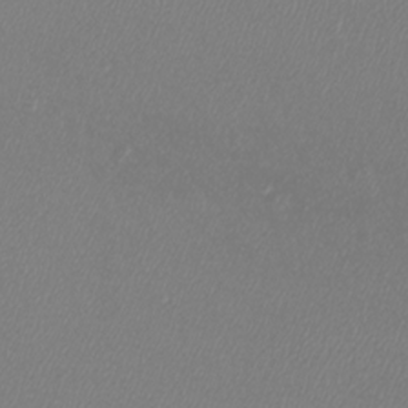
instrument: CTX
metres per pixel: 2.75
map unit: Htu
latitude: -6.5196
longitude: -73.3860
